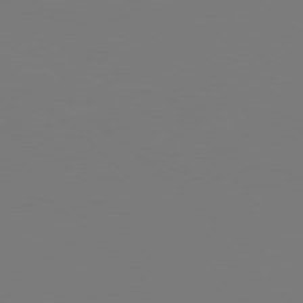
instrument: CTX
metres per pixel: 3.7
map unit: Hpe
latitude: 77.8772
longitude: -138.1389
